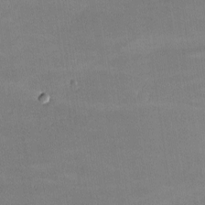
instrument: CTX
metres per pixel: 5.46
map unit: lHvf
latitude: -9.7855
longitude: -101.9150
